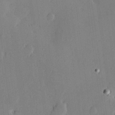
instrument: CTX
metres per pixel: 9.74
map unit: Hve
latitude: 24.6679
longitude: -93.2537
